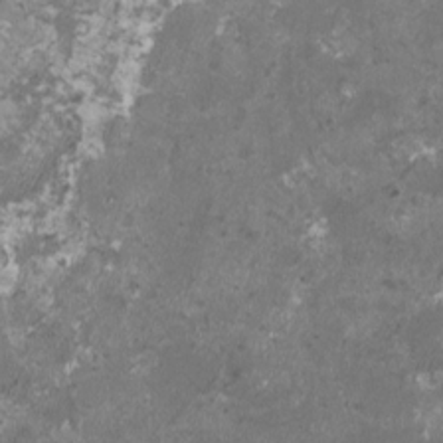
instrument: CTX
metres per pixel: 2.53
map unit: HNhu
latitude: 1.1781
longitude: -0.7435
